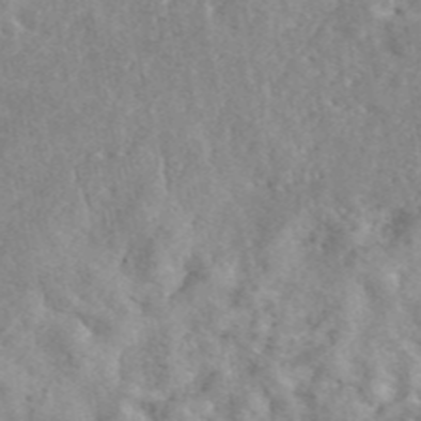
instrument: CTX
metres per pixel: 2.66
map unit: eAb
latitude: 45.6694
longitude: 128.2551
